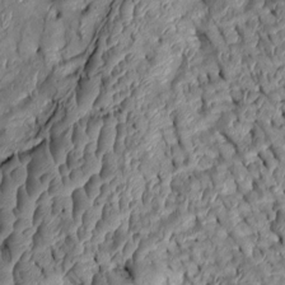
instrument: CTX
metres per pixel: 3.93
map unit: Htu
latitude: 0.4412
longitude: 149.1998
